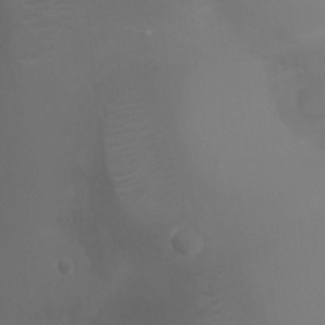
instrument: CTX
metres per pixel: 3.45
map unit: Ht
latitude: -10.9920
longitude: -27.9339
